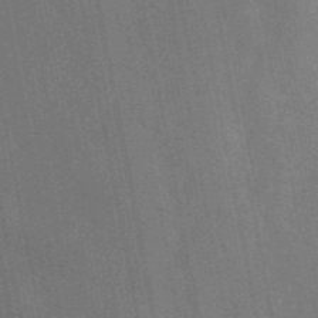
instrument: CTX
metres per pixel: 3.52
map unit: eAb
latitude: 46.3845
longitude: 121.8233
